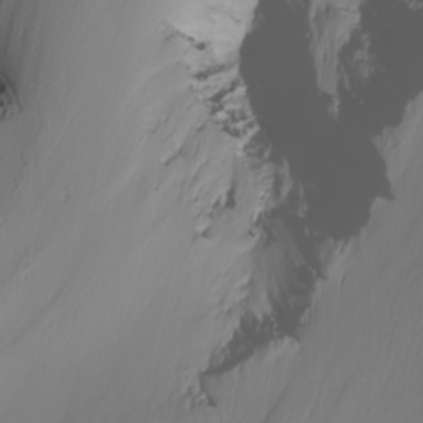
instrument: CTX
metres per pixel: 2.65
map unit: Nhu
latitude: -4.9919
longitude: -94.7247
